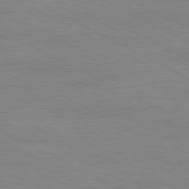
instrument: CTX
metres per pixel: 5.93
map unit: Ap
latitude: -80.7841
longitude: -86.1389
